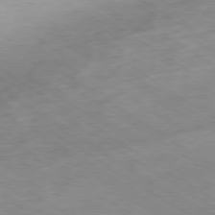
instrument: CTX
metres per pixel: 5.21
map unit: Ap
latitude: -78.5195
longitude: -70.7813
